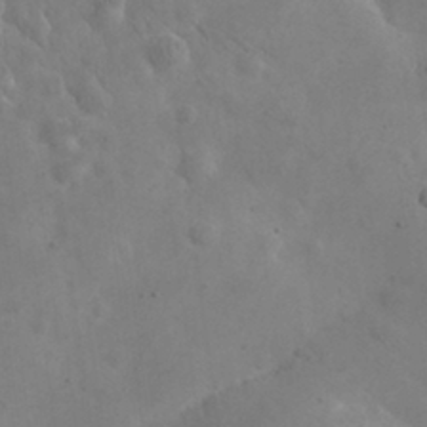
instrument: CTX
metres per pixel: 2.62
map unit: eHh
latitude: 25.1025
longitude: -67.2348
